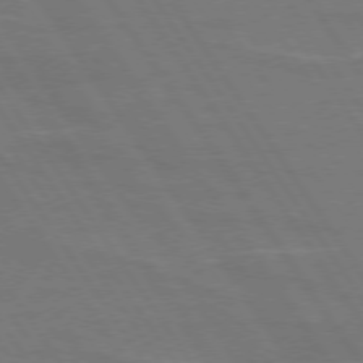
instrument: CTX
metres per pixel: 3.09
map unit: lApd
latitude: 74.2712
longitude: -56.5167
